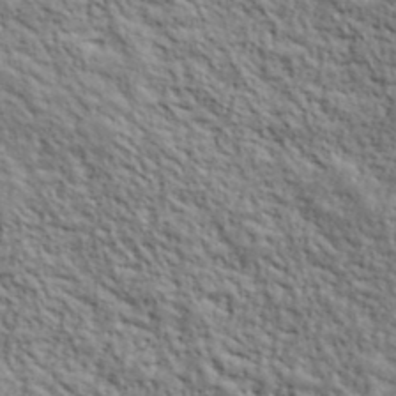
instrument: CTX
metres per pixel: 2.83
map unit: lHvf
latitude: 39.9339
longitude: -88.8758
